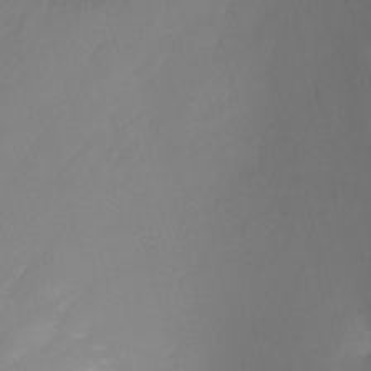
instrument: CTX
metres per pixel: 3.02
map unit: Nhu
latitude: -11.2943
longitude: -46.2523
